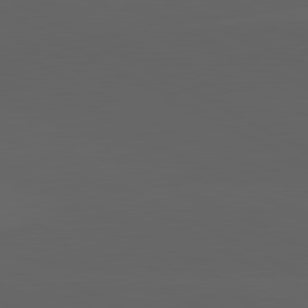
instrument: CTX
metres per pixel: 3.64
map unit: lApd
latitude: 82.1199
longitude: 131.4454
